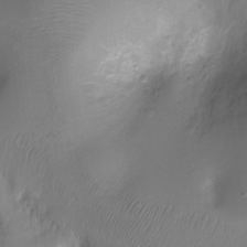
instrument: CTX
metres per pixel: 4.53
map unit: Ht
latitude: -7.5210
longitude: -24.1766
